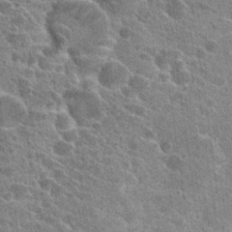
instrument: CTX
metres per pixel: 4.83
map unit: Hto
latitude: 24.1199
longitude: -39.9717
